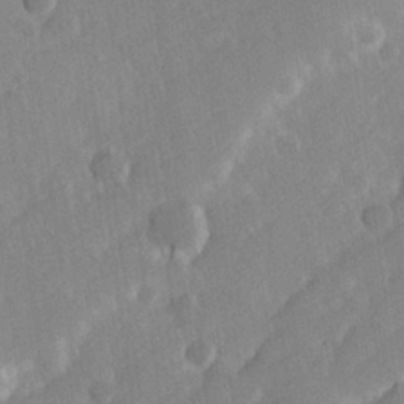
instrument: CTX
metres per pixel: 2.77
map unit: Hve
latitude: 24.1199
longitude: 144.4818
